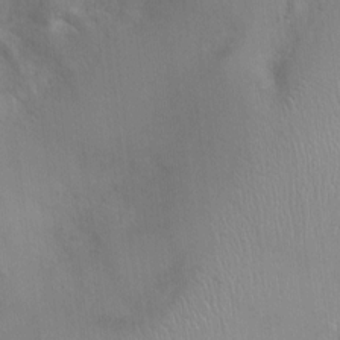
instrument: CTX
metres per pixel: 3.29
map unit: Nhu
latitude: 0.2333
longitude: -16.5167
